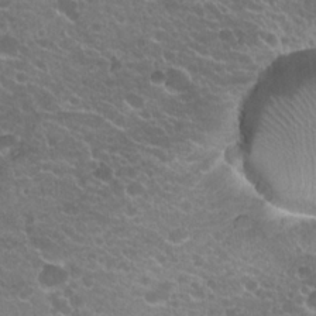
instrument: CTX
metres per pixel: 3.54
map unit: Hto
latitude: 20.8002
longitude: -34.7057
